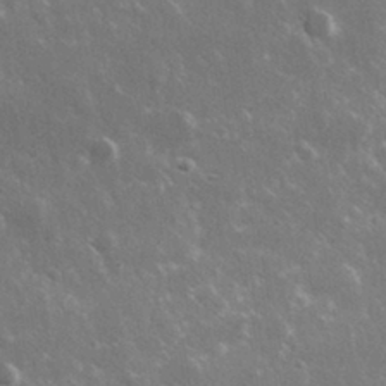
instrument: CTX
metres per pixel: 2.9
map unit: lHvf
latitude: 33.6127
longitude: -89.9151
